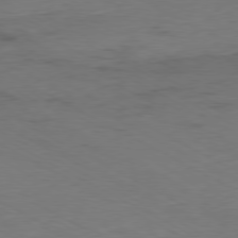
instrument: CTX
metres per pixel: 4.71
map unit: Ap
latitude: -79.4643
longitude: -56.7813
